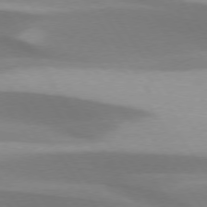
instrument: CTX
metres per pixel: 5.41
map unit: lApd
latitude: 75.3671
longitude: -66.8569
